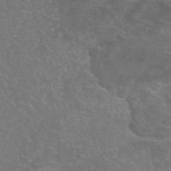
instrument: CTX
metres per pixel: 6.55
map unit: eAb
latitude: 46.5168
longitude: 106.3496
